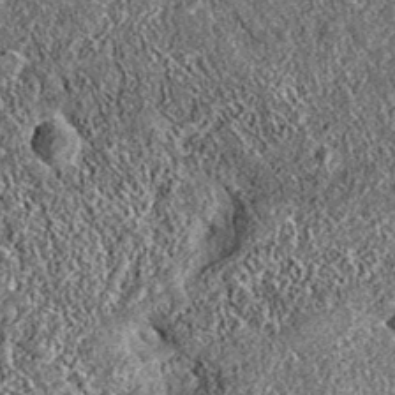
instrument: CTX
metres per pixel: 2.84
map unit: eAb
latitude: 36.0444
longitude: 110.7463
